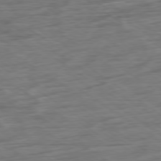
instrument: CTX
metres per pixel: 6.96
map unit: Hpe
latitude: -78.6896
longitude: -17.3860
